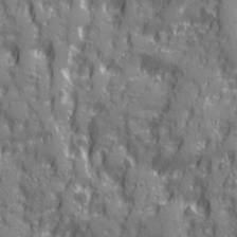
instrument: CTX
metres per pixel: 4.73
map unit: Ave
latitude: 20.4034
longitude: -133.0270
